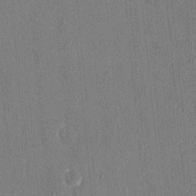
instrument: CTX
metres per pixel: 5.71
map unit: eHh
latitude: 19.6127
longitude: -68.1578
